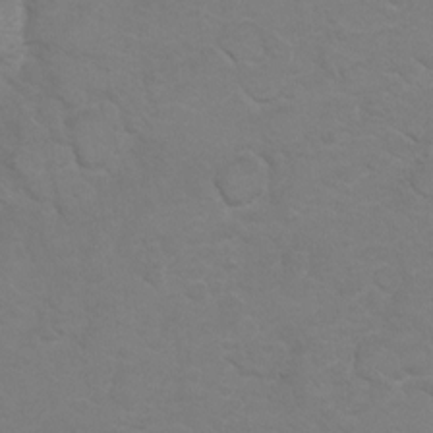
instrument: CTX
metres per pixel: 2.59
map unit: Hto
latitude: 6.4601
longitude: -30.8191
